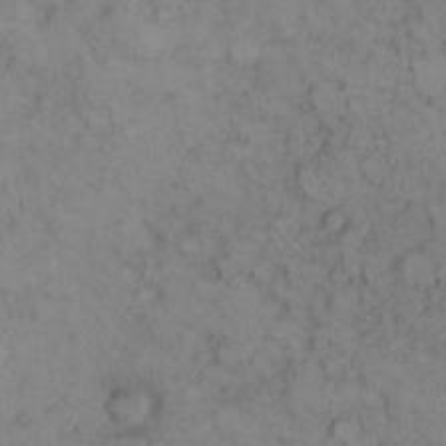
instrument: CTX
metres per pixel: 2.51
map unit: eHh
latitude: 9.8961
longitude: -62.0255
